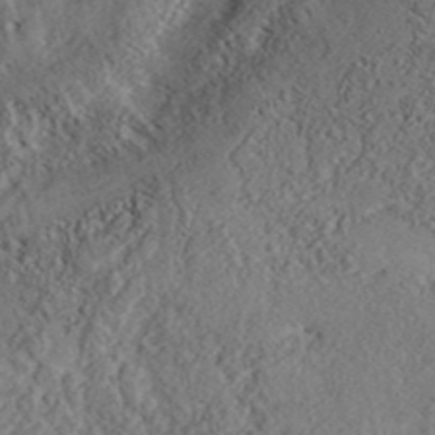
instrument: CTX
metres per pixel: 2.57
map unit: ANa
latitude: 41.3104
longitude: 51.8989
